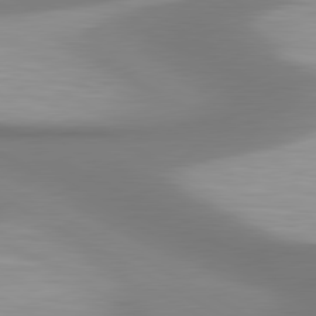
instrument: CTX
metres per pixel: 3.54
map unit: lApd
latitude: 80.8569
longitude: 174.6329
